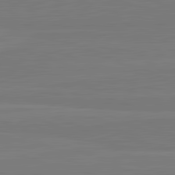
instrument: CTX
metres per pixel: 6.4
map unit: lApd
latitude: 82.2144
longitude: 165.7478
